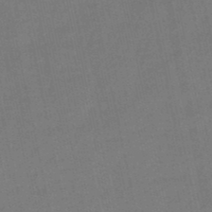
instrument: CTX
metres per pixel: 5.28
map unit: eHb
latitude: -49.7856
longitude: 72.5951
